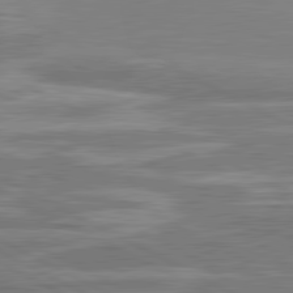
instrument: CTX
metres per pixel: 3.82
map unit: lApd
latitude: 81.3104
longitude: -173.4237
